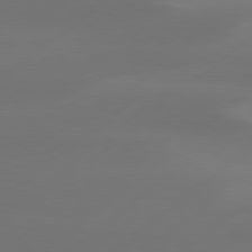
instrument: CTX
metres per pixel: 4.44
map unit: Hpe
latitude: 78.4223
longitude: -130.0444
